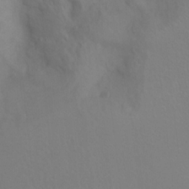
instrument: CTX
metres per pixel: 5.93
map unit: Hto
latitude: 6.9514
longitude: -34.8380
